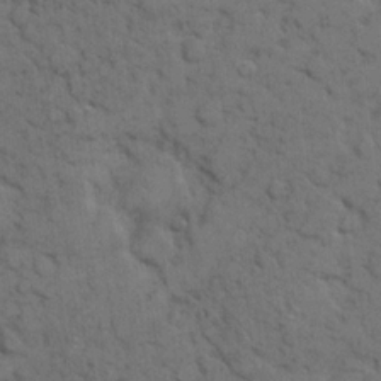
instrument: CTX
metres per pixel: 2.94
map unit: eHh
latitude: 7.9906
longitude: -64.9892
